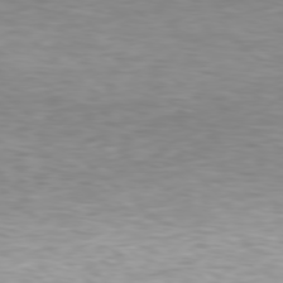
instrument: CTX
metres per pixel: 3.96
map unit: Hpe
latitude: 77.9339
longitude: -122.0633
